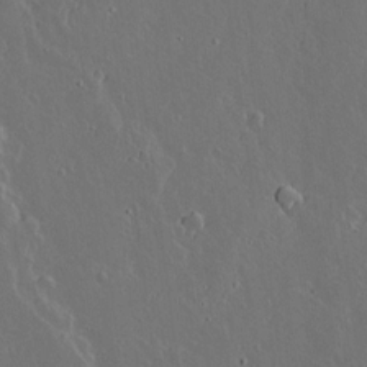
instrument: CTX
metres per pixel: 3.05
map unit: lAvf
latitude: 15.5938
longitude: -129.0836
